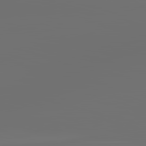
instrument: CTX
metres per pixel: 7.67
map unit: lApd
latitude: 83.5749
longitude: -131.0648
